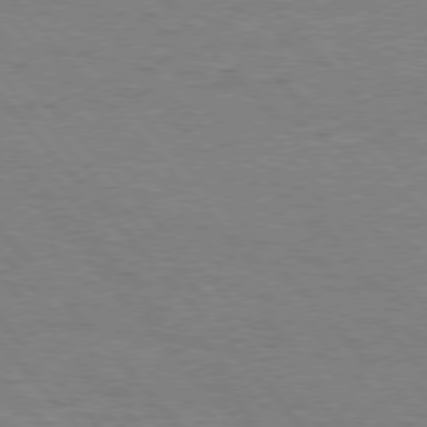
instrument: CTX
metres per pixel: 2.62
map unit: Hpe
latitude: 75.9528
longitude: -152.2145
